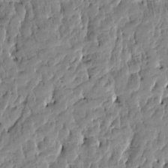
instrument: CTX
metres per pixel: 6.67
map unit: Htu
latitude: -4.1794
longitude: 177.1998
